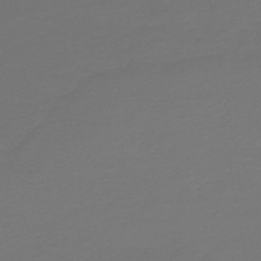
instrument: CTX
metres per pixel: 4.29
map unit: HNb
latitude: -47.2376
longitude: 53.7099
